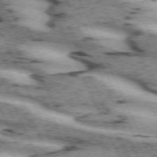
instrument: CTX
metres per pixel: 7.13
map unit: lApd
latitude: 72.4223
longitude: -54.3467
